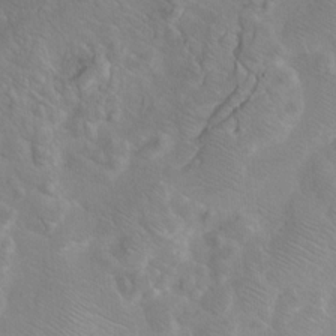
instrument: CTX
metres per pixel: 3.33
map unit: Ht
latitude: 9.5182
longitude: -33.2159
